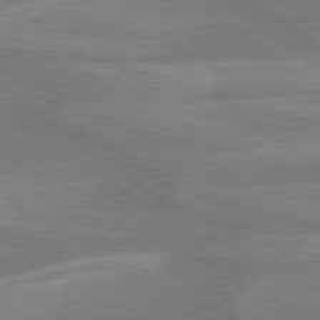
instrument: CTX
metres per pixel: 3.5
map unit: lApd
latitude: 79.4427
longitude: -120.9892
